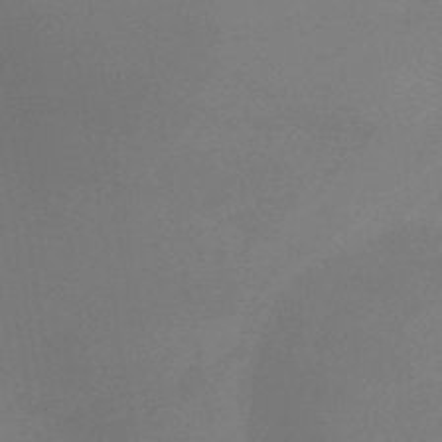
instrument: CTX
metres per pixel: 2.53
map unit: lHb
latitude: -37.1809
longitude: 73.1431
